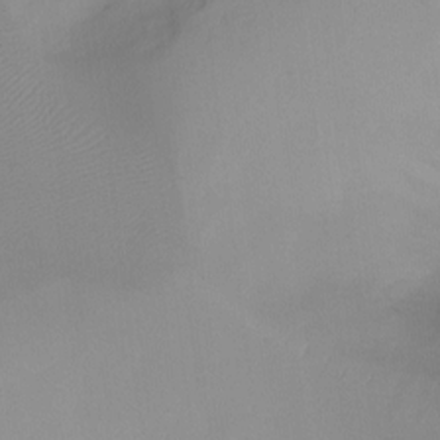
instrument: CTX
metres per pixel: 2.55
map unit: Ht
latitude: -10.2173
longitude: -28.6490
